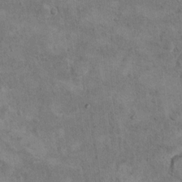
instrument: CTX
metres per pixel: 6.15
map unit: Hto
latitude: 10.1200
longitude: -36.0822
